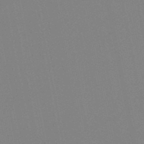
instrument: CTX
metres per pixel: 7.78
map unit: lHb
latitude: -48.8219
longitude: 79.9178
